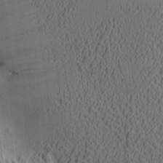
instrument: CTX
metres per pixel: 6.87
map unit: eHh
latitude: -3.4265
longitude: 15.5022
